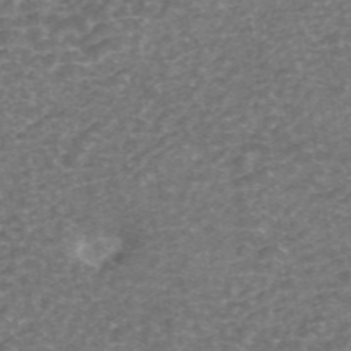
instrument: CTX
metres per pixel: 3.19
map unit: ANa
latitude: 44.6868
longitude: 25.4832
